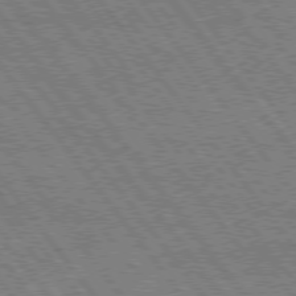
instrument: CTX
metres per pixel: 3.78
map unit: Hpe
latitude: 75.6316
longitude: -149.3671
